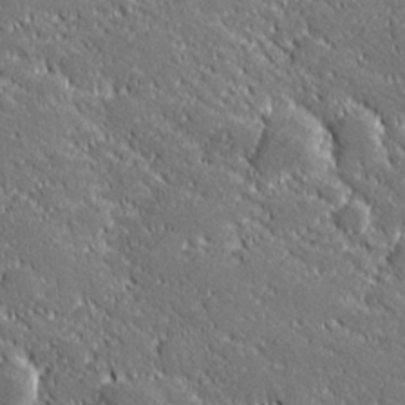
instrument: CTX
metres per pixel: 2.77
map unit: lHvf
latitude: 27.1970
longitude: 141.7855
